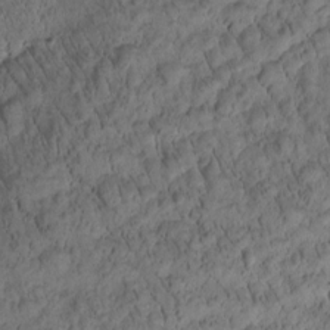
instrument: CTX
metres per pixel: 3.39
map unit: Htu
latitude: -3.1431
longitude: 171.5777
